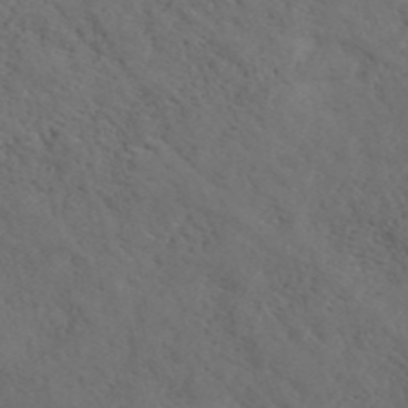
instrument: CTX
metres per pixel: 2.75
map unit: ANa
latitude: 41.7071
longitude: 26.7085
